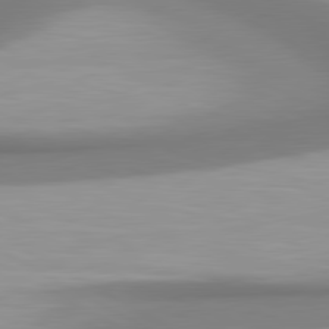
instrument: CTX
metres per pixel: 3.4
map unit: lApd
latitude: 80.8191
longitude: 174.6140
